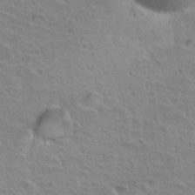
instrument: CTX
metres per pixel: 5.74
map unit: Hto
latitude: 33.7639
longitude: -39.3859
